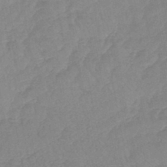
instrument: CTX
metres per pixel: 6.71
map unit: lHb
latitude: -44.5763
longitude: 80.5952
